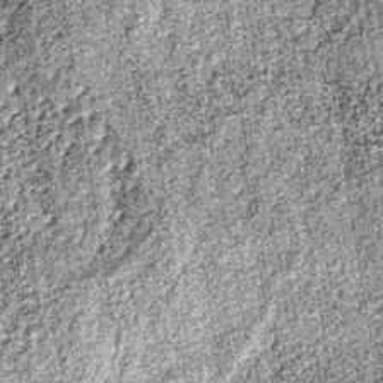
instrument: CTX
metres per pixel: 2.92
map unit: lHb
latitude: -38.7274
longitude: 67.5022
